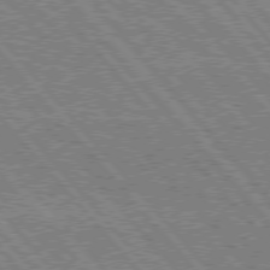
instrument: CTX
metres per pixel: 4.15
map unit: Hpe
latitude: 75.9528
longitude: -125.9906
